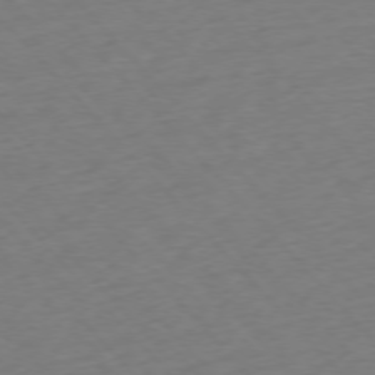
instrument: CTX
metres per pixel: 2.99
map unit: Ap
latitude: -76.3306
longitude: -80.6490
